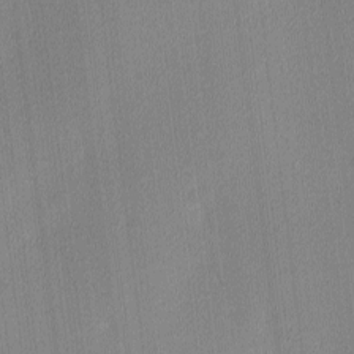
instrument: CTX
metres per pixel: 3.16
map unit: Ave
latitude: 3.4048
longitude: -113.9528
